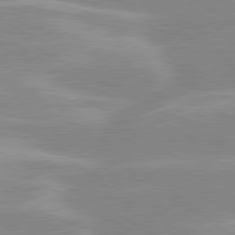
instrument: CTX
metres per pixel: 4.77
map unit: lApd
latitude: 80.4601
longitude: -124.2711
